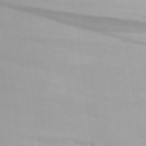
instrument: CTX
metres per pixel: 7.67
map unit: Aa
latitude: 23.8016
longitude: -127.3482
